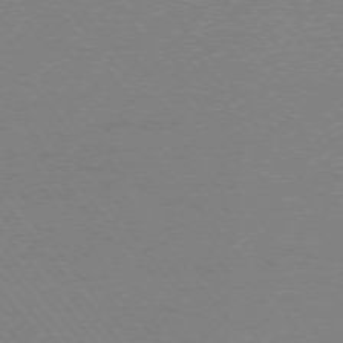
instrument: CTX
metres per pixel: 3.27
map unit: Ap
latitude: -76.0850
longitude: -60.5545
